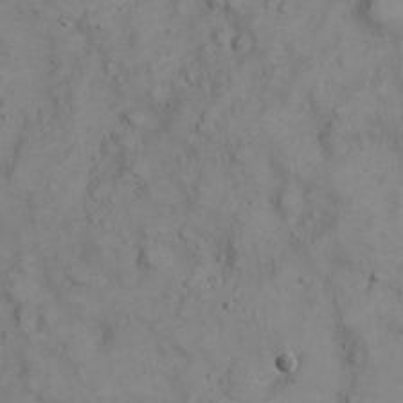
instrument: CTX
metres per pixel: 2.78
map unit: eHh
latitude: 23.0080
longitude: -61.0458
